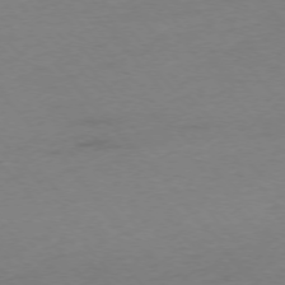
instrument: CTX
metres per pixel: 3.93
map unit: Ap
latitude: -75.8990
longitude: -72.0444
